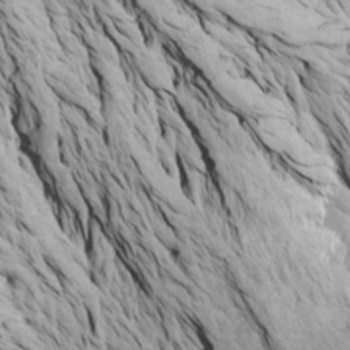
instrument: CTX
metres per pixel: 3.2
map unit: Htu
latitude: -7.4832
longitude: -66.7057
